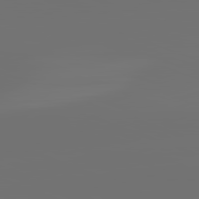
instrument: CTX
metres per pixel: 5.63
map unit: lApd
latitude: 82.1577
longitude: -154.5357
